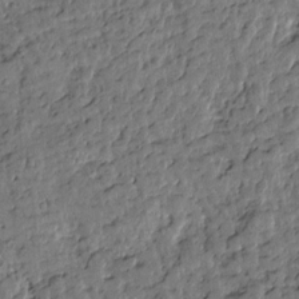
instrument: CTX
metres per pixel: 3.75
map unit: Htu
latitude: 0.3278
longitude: -179.1026
